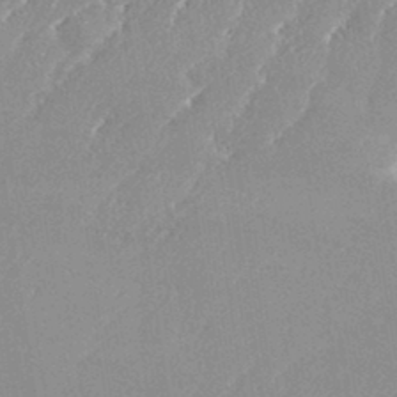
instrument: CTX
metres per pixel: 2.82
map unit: eHh
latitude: 34.3089
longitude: -132.6491
